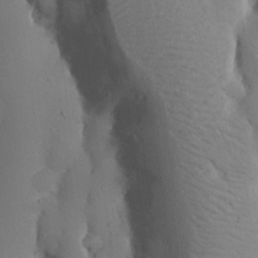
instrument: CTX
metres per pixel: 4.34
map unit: Nhu
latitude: 19.1214
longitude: -73.8584
